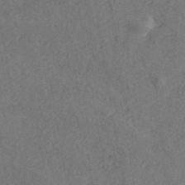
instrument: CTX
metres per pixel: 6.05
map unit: ANa
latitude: 40.8946
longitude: 20.6518
